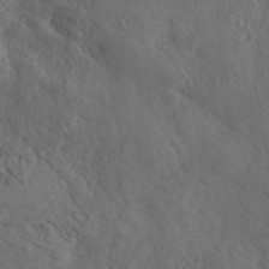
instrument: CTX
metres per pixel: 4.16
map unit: ANa
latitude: 41.1214
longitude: 52.6329
